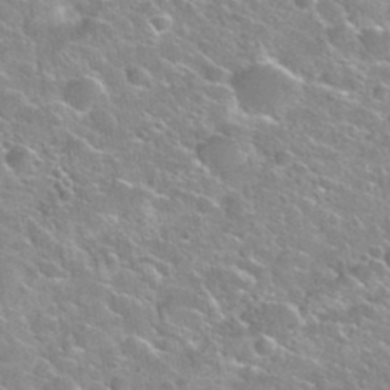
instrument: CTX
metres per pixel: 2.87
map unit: Nhu
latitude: 31.6127
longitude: -53.6883
